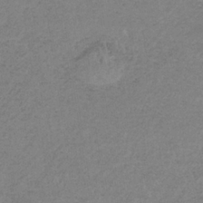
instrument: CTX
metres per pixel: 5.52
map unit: HNb
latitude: -34.5385
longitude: 58.5006
